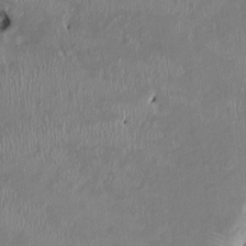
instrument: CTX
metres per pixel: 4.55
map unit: HNhu
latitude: 2.3278
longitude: -5.8205
